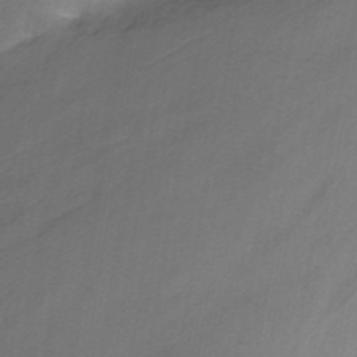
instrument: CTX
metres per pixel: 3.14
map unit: Nhu
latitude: -12.5007
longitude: -74.5357
